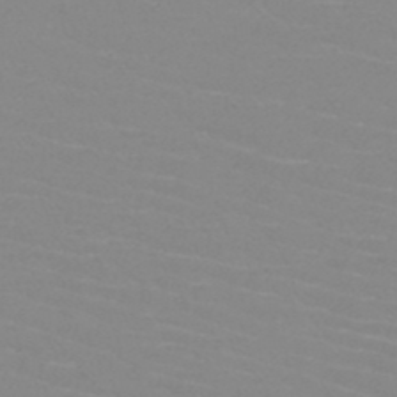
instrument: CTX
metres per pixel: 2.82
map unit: HNb
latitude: -45.3321
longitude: -42.3089
